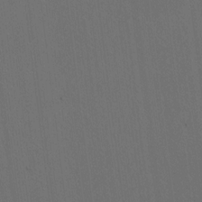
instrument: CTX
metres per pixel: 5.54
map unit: lAvf
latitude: 8.2712
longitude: 168.7085
